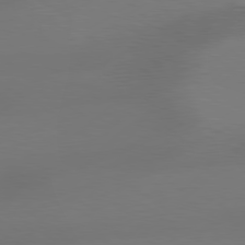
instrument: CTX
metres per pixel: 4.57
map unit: Hpe
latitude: 78.4412
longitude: -127.1970
